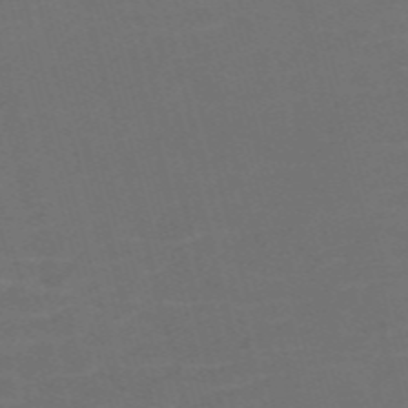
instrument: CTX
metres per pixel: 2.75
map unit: Nve
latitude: -59.2375
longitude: 58.1794
